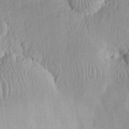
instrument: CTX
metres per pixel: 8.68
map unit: eHh
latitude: 16.5546
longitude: -73.0837
